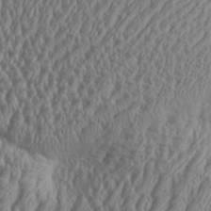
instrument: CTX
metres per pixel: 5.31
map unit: Aa
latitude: 29.8583
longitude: -137.8206
